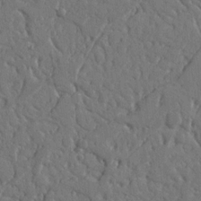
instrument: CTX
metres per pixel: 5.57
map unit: Nhu
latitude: 14.1956
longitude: -79.0081
